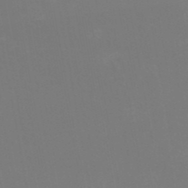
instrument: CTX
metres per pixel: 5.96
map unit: HNb
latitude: -50.1795
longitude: -50.5356
